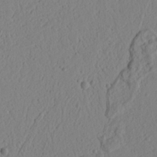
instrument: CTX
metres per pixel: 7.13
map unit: Ht
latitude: 6.8947
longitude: -77.9717
